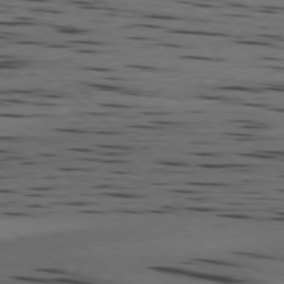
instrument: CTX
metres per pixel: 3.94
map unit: Ap
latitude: -77.5777
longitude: -72.2334
